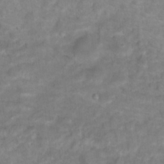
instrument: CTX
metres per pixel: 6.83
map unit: Hto
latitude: 16.8002
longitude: -38.7624
